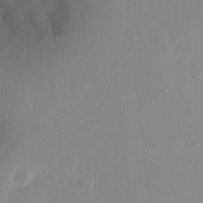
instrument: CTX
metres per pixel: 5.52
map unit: Nhu
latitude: -10.8408
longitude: -37.0270
